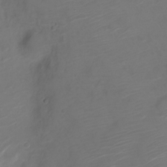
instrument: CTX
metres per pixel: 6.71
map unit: Nve
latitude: -20.9352
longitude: 105.8233
